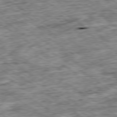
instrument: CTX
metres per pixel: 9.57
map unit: Ap
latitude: -79.5399
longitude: -75.5560
